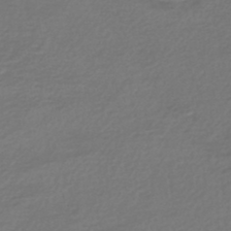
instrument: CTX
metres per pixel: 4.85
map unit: lHb
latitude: -46.7652
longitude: 63.6344
